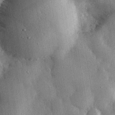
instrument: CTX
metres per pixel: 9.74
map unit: eHh
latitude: 30.2334
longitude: -79.6505
